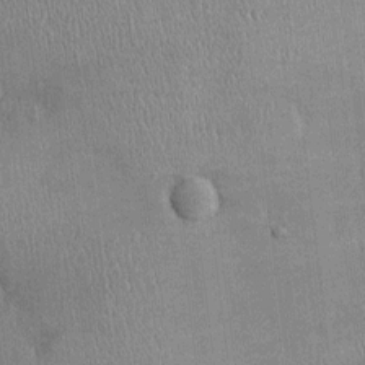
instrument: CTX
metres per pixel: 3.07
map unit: Ht
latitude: -2.8785
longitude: -14.1200
